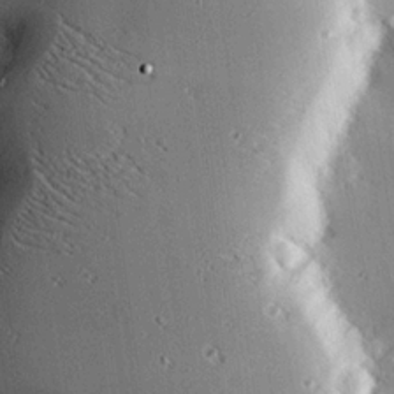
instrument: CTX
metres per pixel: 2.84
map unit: eHh
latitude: 22.9136
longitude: -90.3656
